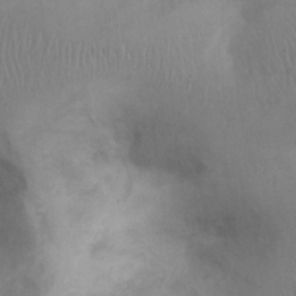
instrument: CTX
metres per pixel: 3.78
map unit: Ht
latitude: 0.6679
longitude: -14.1389
